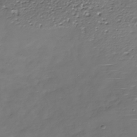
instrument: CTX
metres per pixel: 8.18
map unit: Nhe
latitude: -37.5399
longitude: -86.5168
